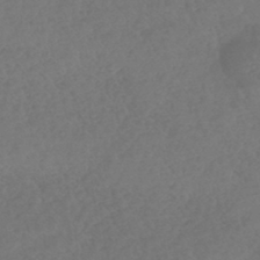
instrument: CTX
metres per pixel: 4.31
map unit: lHb
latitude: -43.2564
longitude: 75.6344
